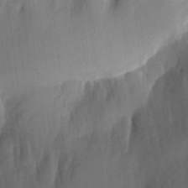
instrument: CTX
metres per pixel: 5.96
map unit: eHh
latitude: 5.1025
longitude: -73.7828
